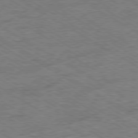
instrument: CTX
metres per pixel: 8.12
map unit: Ap
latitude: -80.3307
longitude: -78.1011
